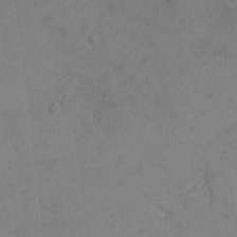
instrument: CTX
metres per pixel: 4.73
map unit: eHh
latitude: 4.3656
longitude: -69.3482
